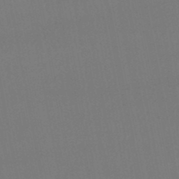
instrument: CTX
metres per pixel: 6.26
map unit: lHb
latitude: -48.2173
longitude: 62.4629
